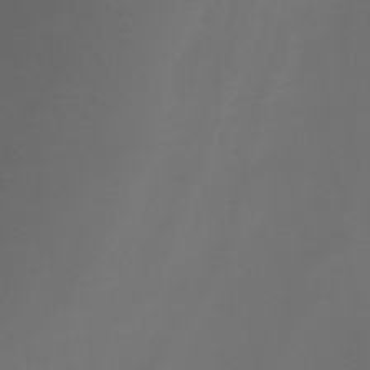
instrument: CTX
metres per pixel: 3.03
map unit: Htu
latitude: -13.3699
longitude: -46.8380
